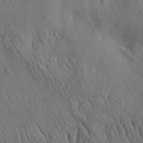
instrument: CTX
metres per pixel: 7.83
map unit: Aa
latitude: 26.7813
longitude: -142.2712
